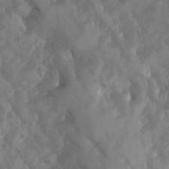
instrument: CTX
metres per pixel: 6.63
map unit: Ave
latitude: -10.5196
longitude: -118.4979
